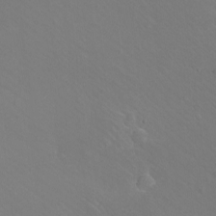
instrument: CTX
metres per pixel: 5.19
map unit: eHh
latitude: -10.8786
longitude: -64.6490
